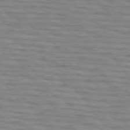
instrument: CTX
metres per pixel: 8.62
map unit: lApd
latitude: 75.6316
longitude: -71.9717
